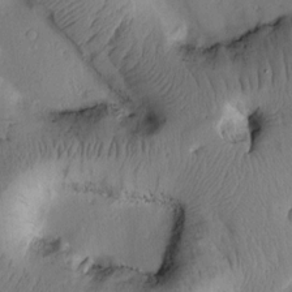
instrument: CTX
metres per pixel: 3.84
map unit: Htu
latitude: 2.2900
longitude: 178.0472
